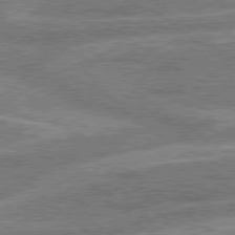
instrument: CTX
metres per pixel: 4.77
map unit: Hpe
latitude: 78.5735
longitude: -158.8569
